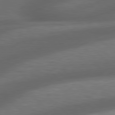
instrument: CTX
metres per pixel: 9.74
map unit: lApd
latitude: 79.1214
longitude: -116.5357
